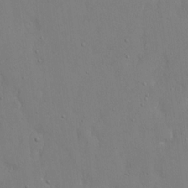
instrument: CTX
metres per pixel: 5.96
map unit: eHh
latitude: 16.1200
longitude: -71.4426
